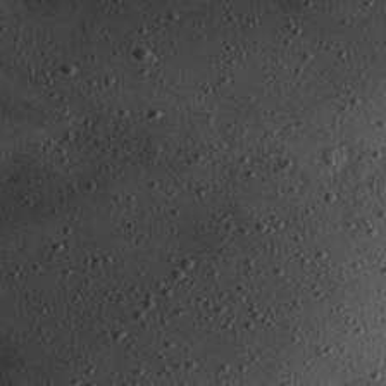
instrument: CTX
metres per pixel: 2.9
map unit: Hve
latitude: 25.9150
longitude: -93.7071
